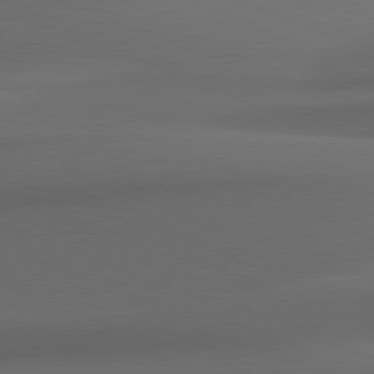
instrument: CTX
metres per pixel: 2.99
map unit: lApd
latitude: 82.2900
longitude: 142.8219
